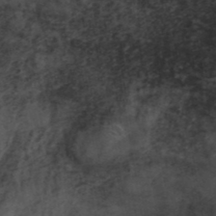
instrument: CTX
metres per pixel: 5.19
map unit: ANa
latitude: 41.2536
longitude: 53.1431
